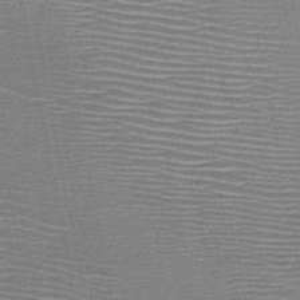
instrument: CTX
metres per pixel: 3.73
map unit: HNb
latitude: -48.0283
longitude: -42.0822
